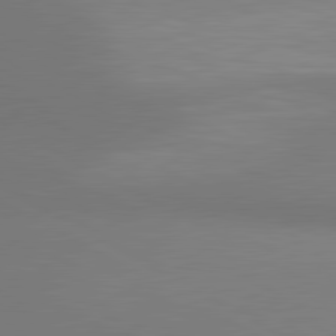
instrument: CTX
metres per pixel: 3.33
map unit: lApd
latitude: 80.7246
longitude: 133.5211
